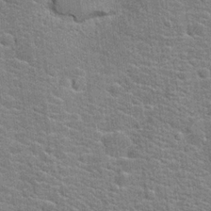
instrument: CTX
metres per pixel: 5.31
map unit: Hto
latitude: 20.0633
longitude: -44.0444
